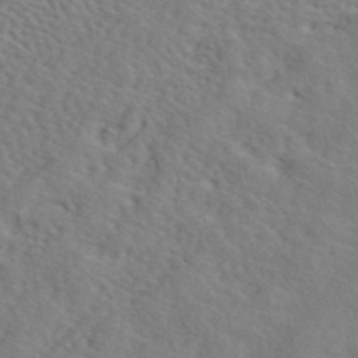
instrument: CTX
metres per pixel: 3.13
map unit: ANa
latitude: 42.1011
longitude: 55.4077
